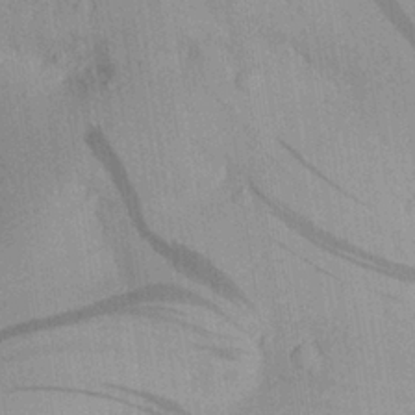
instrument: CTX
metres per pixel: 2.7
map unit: Aa
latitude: 25.0269
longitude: -145.3293
